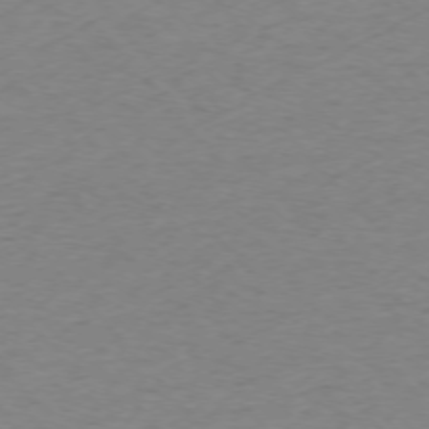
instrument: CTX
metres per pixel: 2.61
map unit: Ap
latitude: -75.5399
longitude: -65.7450
